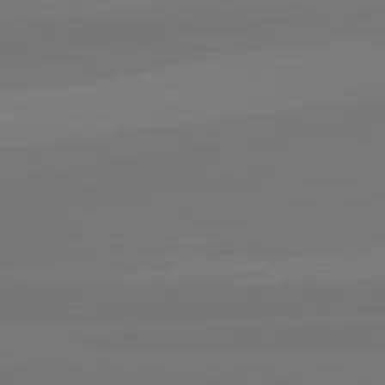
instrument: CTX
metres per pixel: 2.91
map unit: lApd
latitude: 81.8772
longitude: -176.9325
